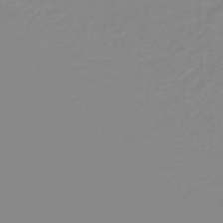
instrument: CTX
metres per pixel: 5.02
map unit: lHb
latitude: -44.6519
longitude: 56.0472
